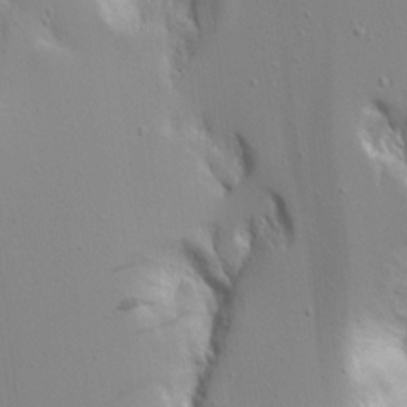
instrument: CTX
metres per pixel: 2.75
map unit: Aa
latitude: 20.2145
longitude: -124.1200
